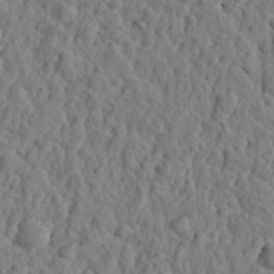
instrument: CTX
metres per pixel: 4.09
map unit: eHh
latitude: 26.9325
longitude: -77.6694
